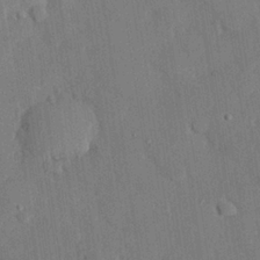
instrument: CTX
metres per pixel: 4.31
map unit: eHh
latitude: 27.9339
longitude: -80.5735
